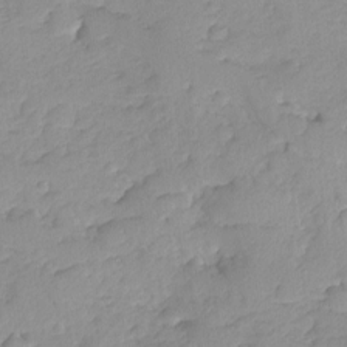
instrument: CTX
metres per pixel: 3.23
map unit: Ave
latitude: -8.5574
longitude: -117.1403
